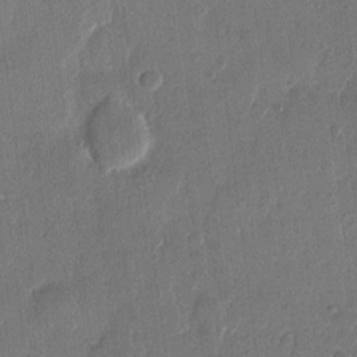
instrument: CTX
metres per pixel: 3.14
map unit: eHh
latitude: 13.0459
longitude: -68.7435
